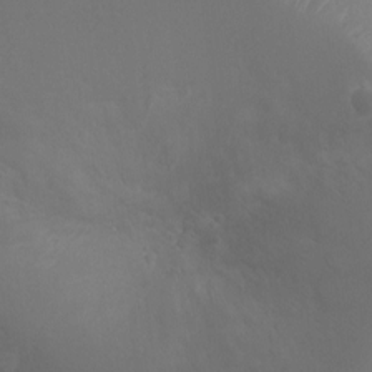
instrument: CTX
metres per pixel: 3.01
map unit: Ht
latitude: -3.3509
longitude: -17.9717
